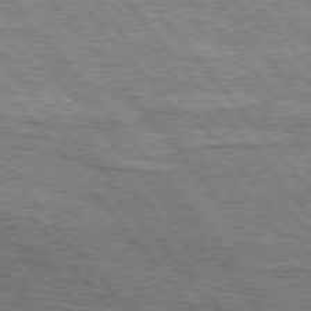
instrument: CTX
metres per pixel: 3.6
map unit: lApd
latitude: 76.2711
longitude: -73.7828
